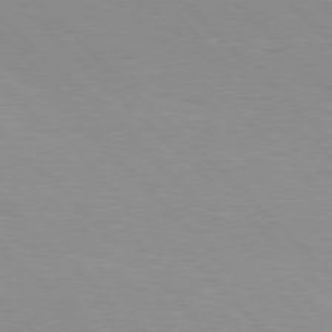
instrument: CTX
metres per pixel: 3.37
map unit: Hpe
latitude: 77.4615
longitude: -160.6112
